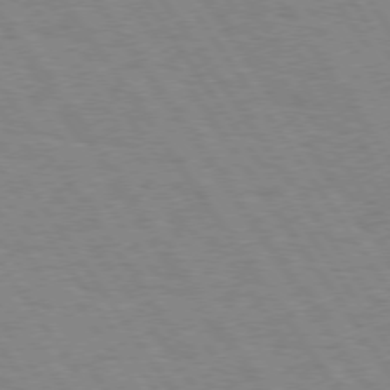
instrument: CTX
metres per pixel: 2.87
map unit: Hpe
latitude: 74.3278
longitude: -136.8191
